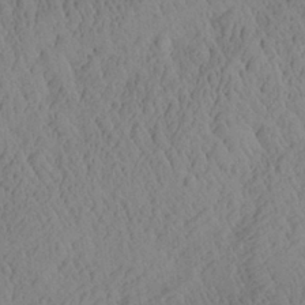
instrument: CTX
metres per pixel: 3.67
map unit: Aa
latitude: 26.6302
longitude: -141.7260
